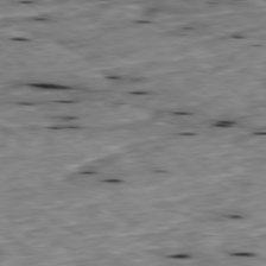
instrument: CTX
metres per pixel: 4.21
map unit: Ap
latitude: -79.5966
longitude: -90.9136
